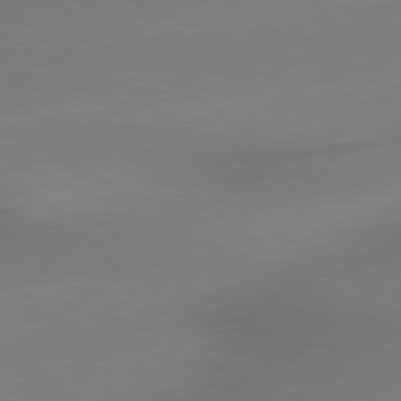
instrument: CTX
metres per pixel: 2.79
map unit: lApd
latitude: 79.4049
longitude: 178.4440
